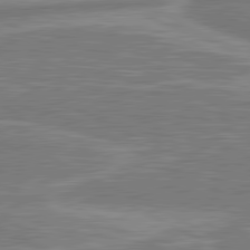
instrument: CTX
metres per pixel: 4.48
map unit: lApd
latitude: 81.2348
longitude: -173.6882
